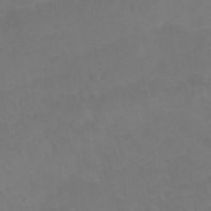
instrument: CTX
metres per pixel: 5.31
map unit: Nhu
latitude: 26.5168
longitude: -54.1956
